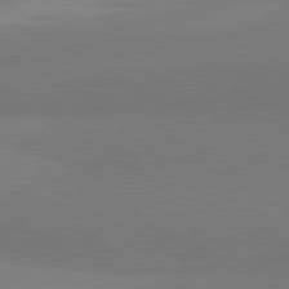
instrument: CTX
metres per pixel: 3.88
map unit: lApd
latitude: 81.2537
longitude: 159.7099
